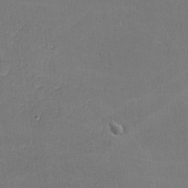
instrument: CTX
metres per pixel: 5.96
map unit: lHvf
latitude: -11.2754
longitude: -101.2537
